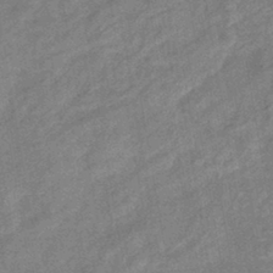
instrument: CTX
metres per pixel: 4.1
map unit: eHb
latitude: -41.4076
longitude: 82.1417
